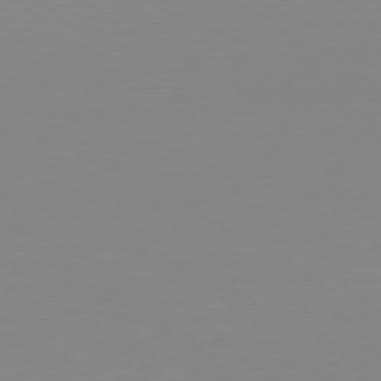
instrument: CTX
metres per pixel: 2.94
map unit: Hpe
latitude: 78.5168
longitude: -172.8380
